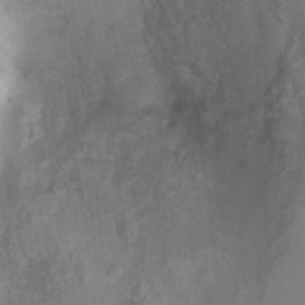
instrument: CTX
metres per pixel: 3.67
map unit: Hto
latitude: 6.9514
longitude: -35.2348
